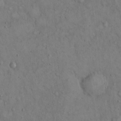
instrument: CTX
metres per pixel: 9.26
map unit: Hto
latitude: 14.6302
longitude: -58.0822
